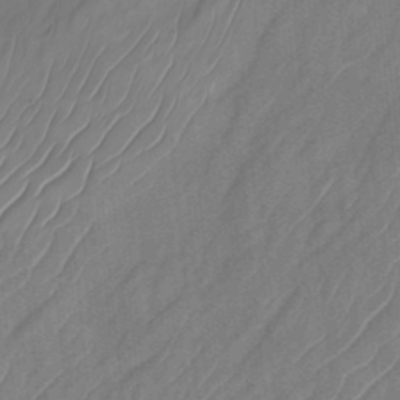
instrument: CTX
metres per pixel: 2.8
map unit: Nhu
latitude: -27.2375
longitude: -71.1970
